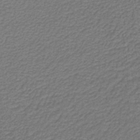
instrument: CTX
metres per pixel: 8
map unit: lHb
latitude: -38.3118
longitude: 57.0297
